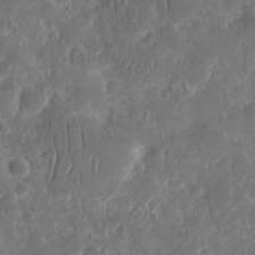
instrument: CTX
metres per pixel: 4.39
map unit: eHh
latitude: 12.8569
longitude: -73.4238
